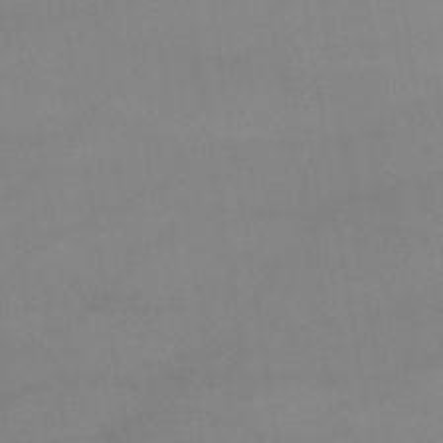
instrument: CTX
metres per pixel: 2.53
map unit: lHb
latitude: -42.3306
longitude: 66.6518
